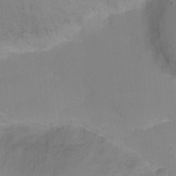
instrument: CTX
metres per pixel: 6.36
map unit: Ht
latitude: -8.4440
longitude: -25.0269
